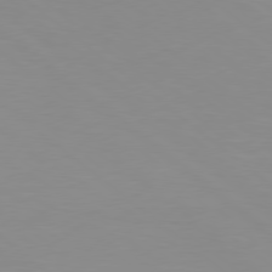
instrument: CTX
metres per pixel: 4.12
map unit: Hpe
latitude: 78.1389
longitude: -142.1200
